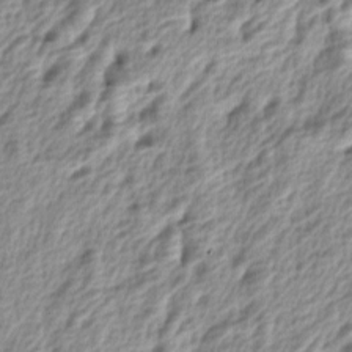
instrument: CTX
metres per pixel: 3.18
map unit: lAa
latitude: -5.0297
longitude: -123.1403
